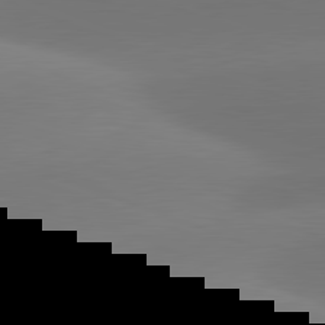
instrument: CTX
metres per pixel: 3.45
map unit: lApd
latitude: 81.7072
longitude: -163.7450
